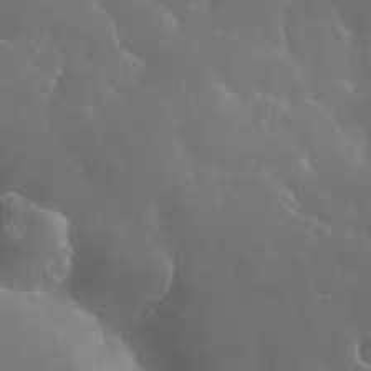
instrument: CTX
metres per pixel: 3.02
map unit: eHh
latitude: 34.5923
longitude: -60.9702
